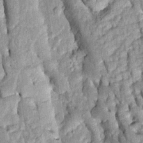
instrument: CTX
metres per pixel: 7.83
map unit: Htu
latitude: -0.1795
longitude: 149.9745
